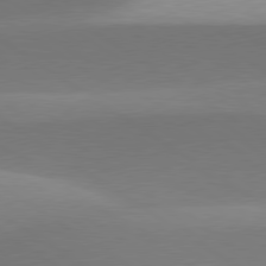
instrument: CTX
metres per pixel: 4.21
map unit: lApd
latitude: 79.8773
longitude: -94.7247
